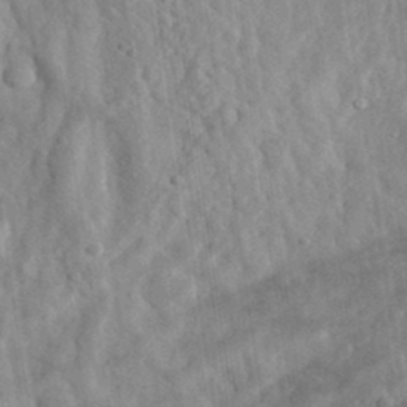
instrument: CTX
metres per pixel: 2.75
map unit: eHh
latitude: 33.1970
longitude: -78.2523
